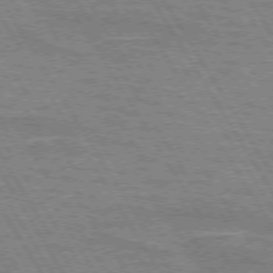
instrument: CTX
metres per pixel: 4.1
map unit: lApd
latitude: 73.1026
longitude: -55.9906
